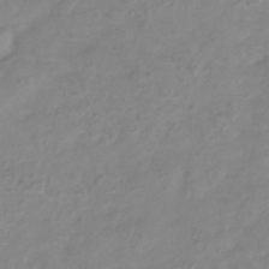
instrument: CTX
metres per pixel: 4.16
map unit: Hve
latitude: -33.6155
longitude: 91.6533
